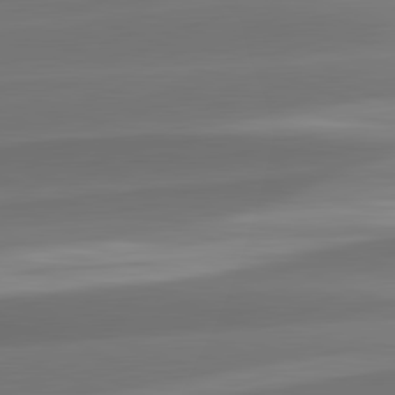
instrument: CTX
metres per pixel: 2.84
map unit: lApd
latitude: 82.1955
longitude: -162.1200
